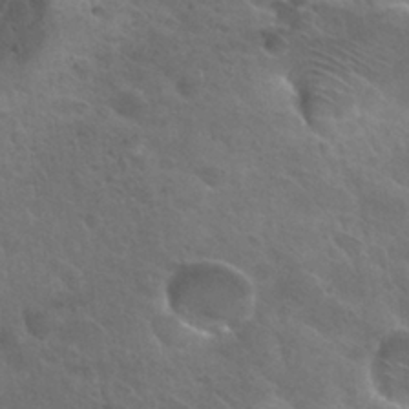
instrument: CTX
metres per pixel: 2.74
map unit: Hto
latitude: 27.5749
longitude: -38.2900
